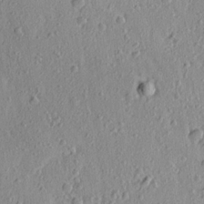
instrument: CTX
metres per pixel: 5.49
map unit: Ave
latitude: 16.1200
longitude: -105.0081
